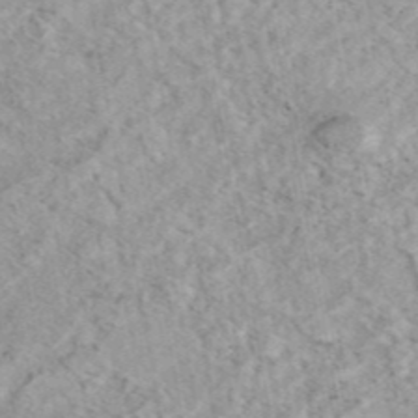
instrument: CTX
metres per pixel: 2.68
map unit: eAb
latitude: 44.0822
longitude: 109.4265
